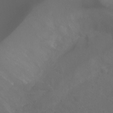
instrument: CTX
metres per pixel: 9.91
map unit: Ht
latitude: -0.3118
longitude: -46.1200
